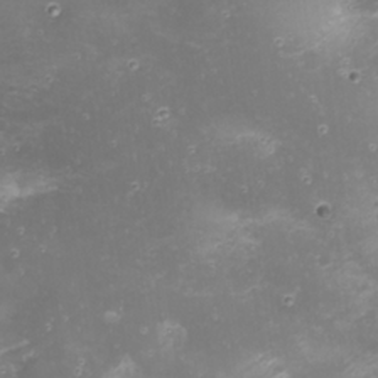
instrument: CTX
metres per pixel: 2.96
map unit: Nhu
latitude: 23.1214
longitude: -61.6883
